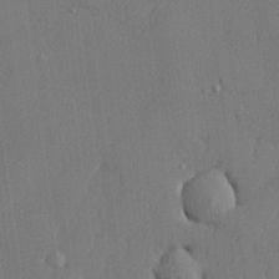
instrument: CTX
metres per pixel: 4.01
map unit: lHvf
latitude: 23.4237
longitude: 142.5195
